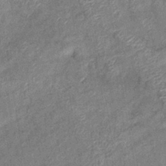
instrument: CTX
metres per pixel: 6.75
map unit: eHb
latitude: -39.3510
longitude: 77.6533
